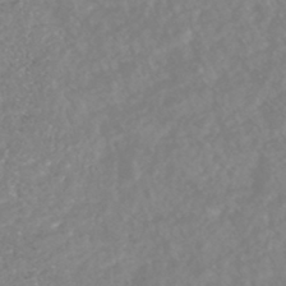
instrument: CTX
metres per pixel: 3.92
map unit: HNhu
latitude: -46.9164
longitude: 97.1620
